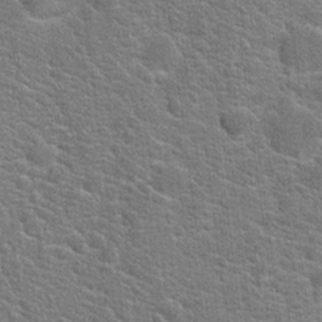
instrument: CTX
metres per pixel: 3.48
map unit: Hto
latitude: 20.8002
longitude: -44.1955
